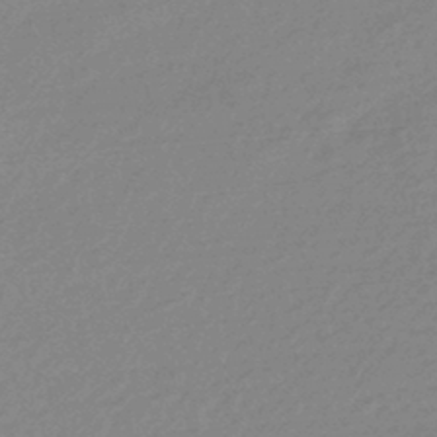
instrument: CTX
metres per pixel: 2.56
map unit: HNhu
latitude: -44.0850
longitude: 90.1039
